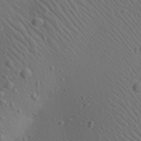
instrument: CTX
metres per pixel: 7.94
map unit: Aa
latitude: 23.3104
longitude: -138.5168
